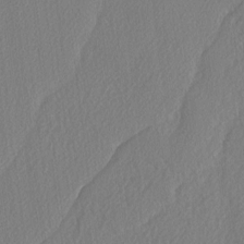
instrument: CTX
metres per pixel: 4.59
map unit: lAvf
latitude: -5.6533
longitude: -108.8569
